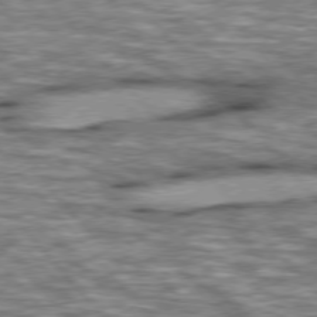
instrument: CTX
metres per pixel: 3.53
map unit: lApd
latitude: 76.2522
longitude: -49.6127
